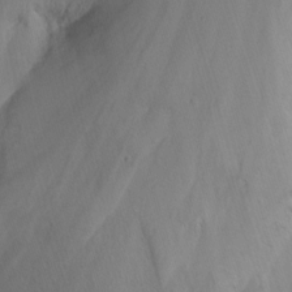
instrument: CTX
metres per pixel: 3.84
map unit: Nhu
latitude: -8.8975
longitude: -47.1026
